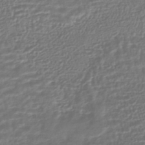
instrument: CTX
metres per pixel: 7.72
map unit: HNhu
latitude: -45.4643
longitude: 100.1038
